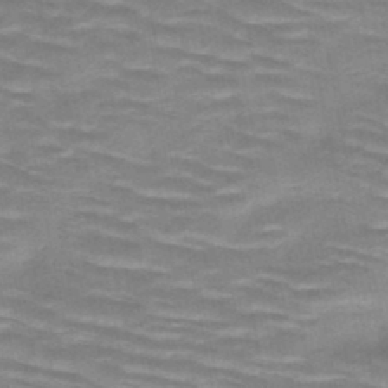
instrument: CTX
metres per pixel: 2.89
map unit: HNb
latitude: -47.1998
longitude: -48.2145
